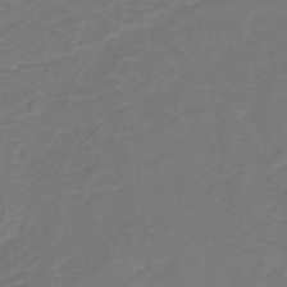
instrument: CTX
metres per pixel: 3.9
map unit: lHb
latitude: -30.9919
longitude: 64.8597
